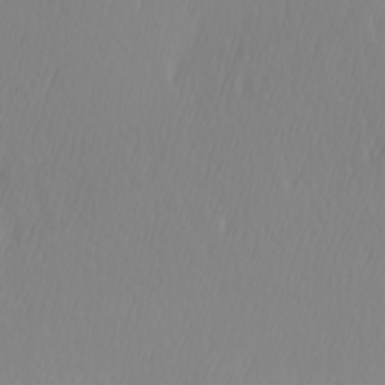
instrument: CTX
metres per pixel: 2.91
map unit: Hve
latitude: 12.8758
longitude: -91.1781
